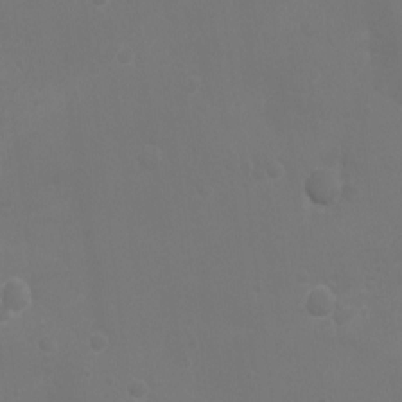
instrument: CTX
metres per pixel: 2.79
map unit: Ht
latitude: -3.2753
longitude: -18.9891
